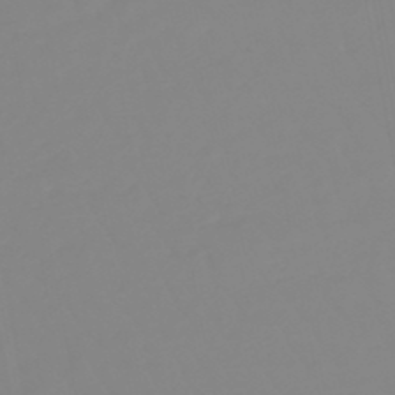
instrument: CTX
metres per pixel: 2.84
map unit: eHb
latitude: -48.6519
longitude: 85.0864
